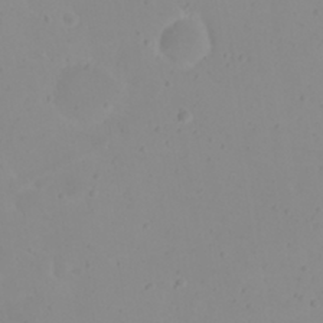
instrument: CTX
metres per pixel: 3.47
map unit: eHh
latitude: 21.1781
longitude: -64.6868
